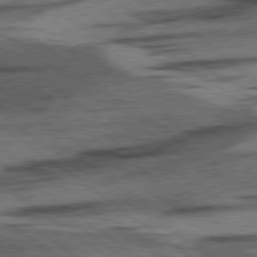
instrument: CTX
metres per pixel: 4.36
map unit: lApd
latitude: 78.3468
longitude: -53.5182
